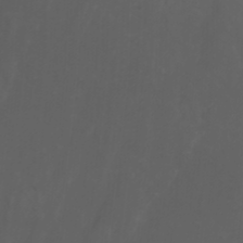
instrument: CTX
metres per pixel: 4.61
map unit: Nhu
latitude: -0.9920
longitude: -78.1389
